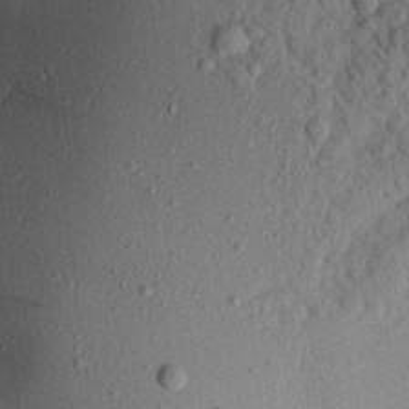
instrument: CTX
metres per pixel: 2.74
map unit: Aa
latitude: 18.7624
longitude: -147.5183
